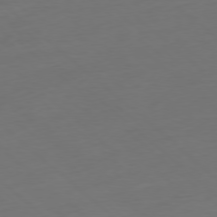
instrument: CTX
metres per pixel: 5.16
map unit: Ap
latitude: -78.5007
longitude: -61.3104
